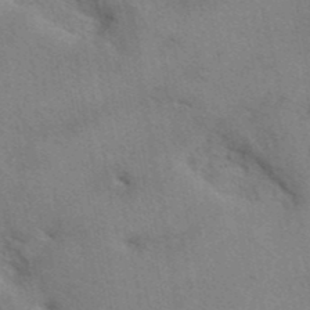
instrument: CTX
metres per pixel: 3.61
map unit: eAb
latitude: 41.7071
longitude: 107.8234
